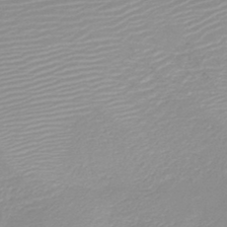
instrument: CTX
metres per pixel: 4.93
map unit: HNb
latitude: -44.8408
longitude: -44.1011
